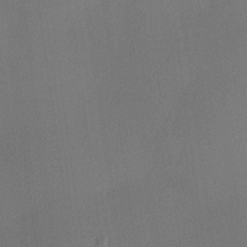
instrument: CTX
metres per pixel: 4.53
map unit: lHvf
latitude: 21.9339
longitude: 140.8975
